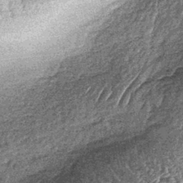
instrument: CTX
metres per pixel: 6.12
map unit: lHb
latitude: -38.8597
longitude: 67.0676
